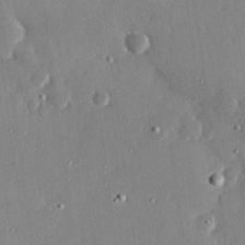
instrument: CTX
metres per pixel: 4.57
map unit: Hve
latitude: 26.7057
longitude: -93.2537
